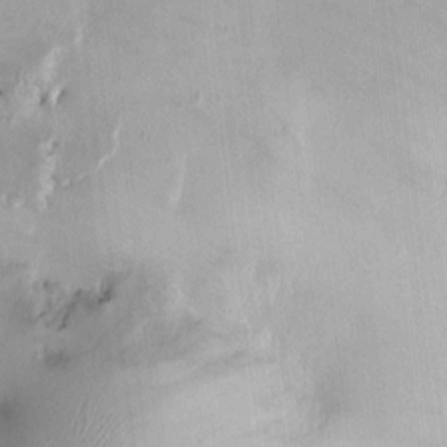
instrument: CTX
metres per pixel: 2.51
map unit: HNhu
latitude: 4.1389
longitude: -5.1025
